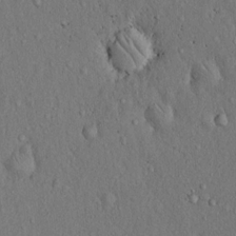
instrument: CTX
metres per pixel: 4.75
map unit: Hto
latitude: 14.0255
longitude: -58.2523
